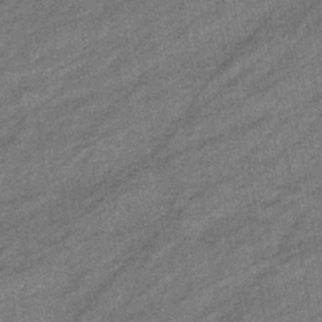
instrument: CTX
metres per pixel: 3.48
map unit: eHb
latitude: -38.2740
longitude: 79.1998
